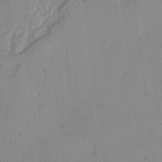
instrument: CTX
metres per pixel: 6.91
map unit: lAvf
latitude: -2.1227
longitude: -105.2537
